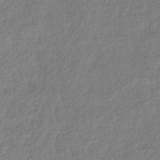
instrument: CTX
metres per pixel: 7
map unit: lHb
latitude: -40.3495
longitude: 73.6722
